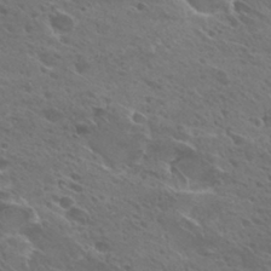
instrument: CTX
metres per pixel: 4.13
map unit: Hto
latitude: 28.6679
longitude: -39.7450
